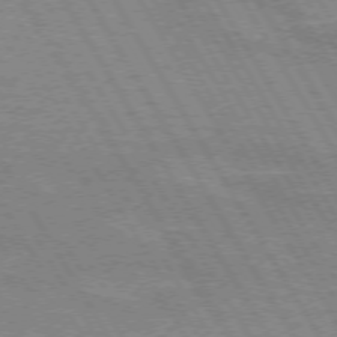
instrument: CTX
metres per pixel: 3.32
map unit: lApd
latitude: 72.3846
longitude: -55.9528
